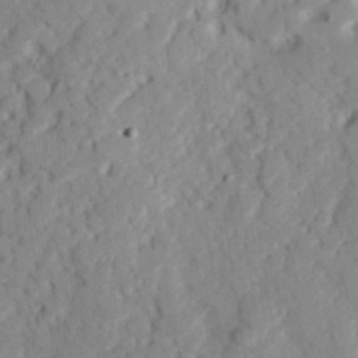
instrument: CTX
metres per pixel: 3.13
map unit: eHh
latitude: 27.3482
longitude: -79.8017
